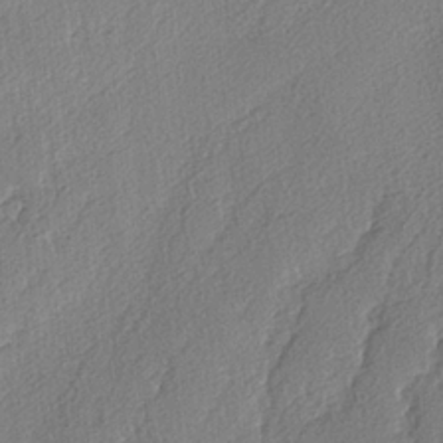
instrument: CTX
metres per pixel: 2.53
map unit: lAvf
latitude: -4.2739
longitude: -108.1766
